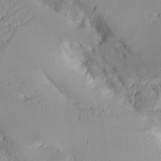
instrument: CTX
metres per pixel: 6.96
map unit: Aa
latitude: 11.4993
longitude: -127.4238
